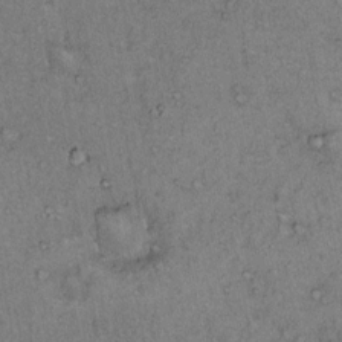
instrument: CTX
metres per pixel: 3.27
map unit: Hto
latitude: 12.4601
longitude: -58.3467
